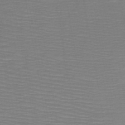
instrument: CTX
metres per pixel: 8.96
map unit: HNb
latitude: -48.4818
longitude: -44.9325
